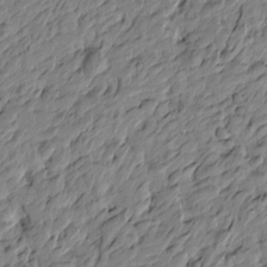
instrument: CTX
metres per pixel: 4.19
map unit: Htu
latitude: -3.8422
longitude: 178.8408
